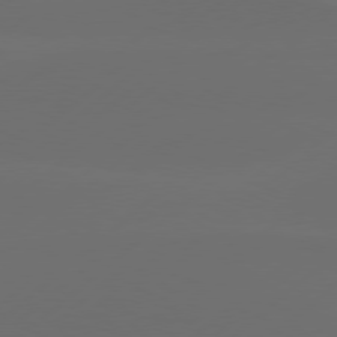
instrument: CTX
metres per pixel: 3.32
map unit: Hpe
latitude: 78.2145
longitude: -132.0255
